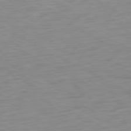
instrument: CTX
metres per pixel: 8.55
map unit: Ap
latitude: -80.6330
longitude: -61.4993
